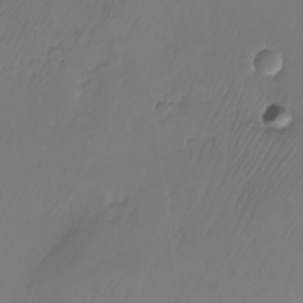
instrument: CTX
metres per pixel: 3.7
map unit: Nhu
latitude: -26.5384
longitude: -71.1214
